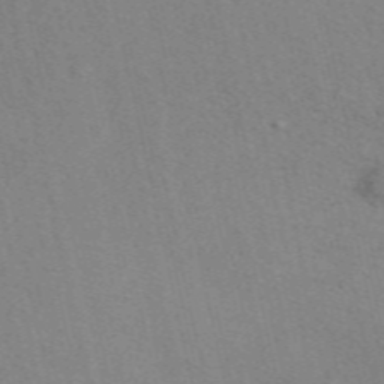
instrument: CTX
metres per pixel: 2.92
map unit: eAb
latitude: 49.9717
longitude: 109.0297
